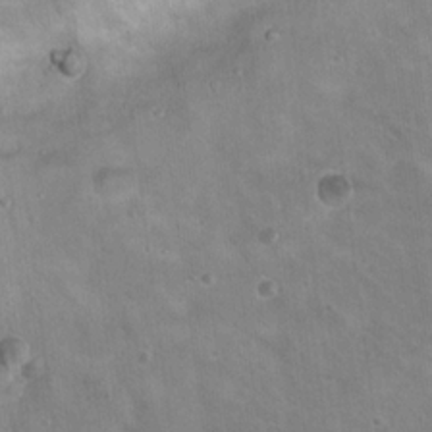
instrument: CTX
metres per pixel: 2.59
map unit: Nhu
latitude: 18.1577
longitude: -30.0633
